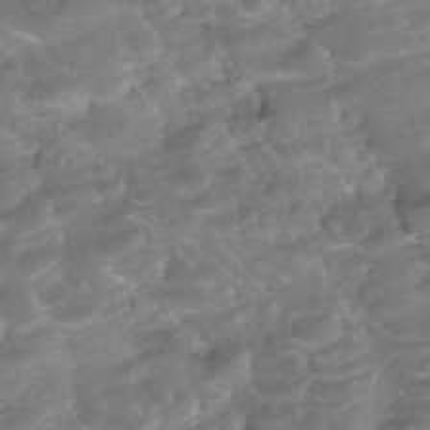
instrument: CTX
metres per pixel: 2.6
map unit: ANa
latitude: -42.0472
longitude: 104.3495
